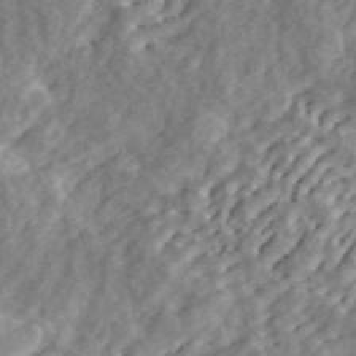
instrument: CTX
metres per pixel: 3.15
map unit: ANa
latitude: 46.2901
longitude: 29.2565
